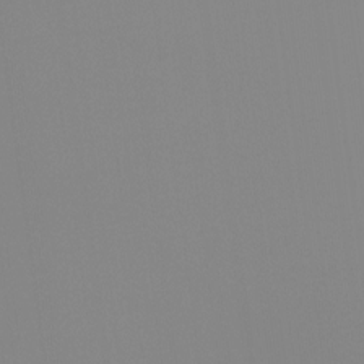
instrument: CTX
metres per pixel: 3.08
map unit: Ht
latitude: -12.8975
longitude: -49.9717
